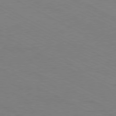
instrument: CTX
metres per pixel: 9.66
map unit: Hpe
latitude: -81.0109
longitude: 12.8219
